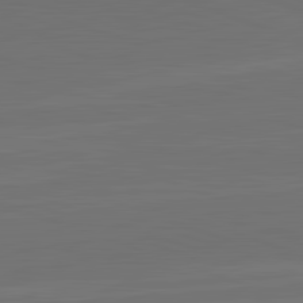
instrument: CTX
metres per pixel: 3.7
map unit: lApd
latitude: 82.7246
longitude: 164.3873
